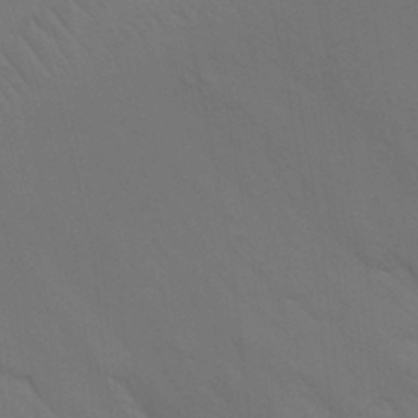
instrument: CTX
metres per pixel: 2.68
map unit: Nhu
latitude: 22.1389
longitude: -73.6883
